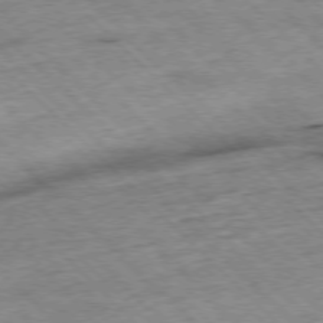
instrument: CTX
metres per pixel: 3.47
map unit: Hpe
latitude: -77.1998
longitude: -15.3104
